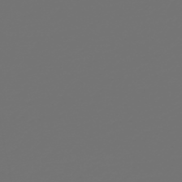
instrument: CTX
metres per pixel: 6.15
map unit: HNb
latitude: -47.3698
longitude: 56.5007
